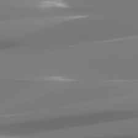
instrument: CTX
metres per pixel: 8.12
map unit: lApd
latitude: 82.4034
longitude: -146.1578
